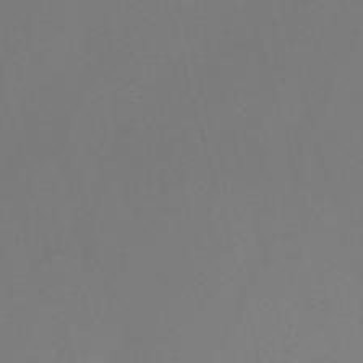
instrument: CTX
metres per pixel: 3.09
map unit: Nhu
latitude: -6.7652
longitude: -93.1970
